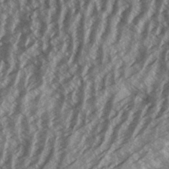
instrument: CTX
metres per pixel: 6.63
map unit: Aa
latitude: 33.4426
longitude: -140.1577
